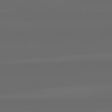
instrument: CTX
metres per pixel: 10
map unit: lApd
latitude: 82.3089
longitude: -164.4790
